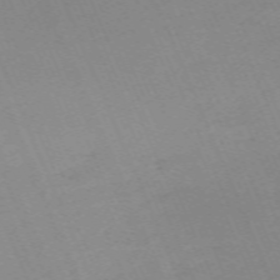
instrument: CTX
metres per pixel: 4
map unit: Nhu
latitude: -67.6155
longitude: 38.6897
